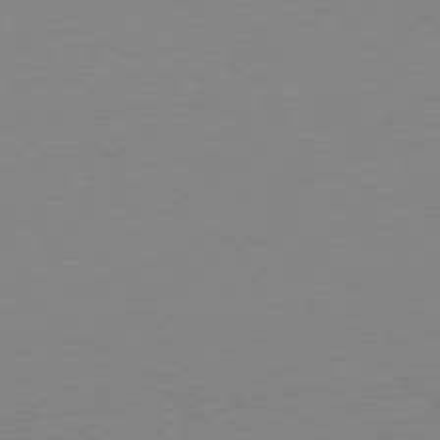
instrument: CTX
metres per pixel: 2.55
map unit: Ap
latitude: -79.0297
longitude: -99.0269
